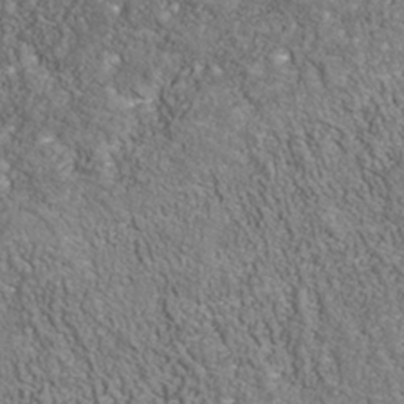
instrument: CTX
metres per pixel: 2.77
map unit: Nhu
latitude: -39.8234
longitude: -84.0822
